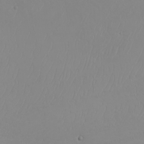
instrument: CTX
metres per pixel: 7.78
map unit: Nhu
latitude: -7.5588
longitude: -90.0633
